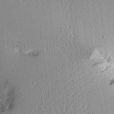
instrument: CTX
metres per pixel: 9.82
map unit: Aa
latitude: 11.6505
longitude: -127.3482
